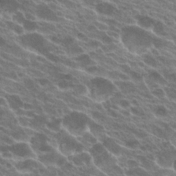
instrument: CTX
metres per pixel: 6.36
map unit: Hto
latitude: 23.5182
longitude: -38.2711
